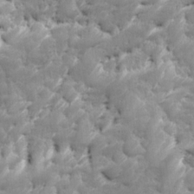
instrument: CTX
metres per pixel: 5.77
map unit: Ave
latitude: 16.6113
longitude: -135.6505
